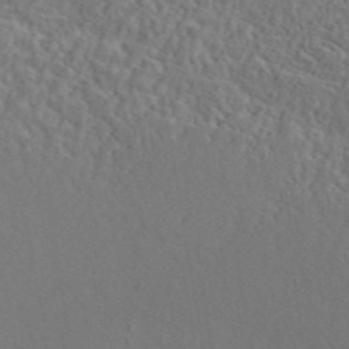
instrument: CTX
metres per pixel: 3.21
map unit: ANa
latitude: 43.3104
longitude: 53.9178
